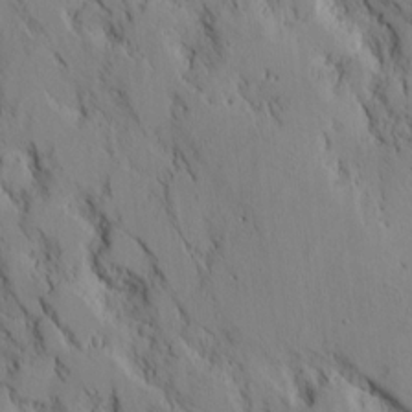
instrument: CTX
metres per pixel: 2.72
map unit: lAvf
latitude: 7.5749
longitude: 166.2739
